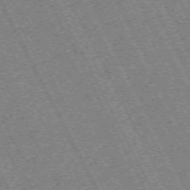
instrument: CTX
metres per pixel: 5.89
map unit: Hpe
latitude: -71.0109
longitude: 10.7463
